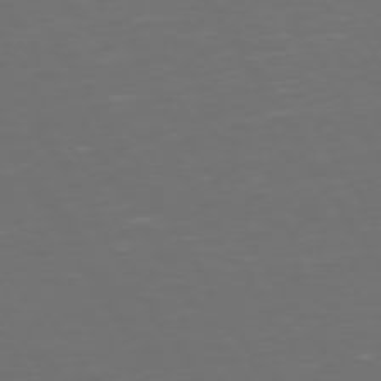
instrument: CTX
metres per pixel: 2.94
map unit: Hpe
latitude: 72.4601
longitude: -126.9514
